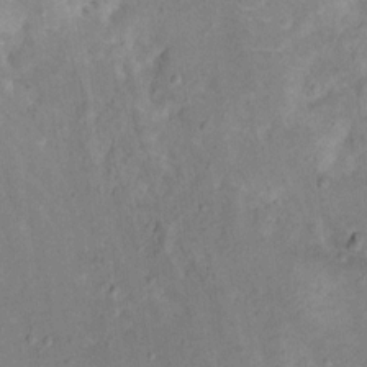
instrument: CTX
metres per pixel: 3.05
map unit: Ht
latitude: 13.0081
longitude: -38.9136
